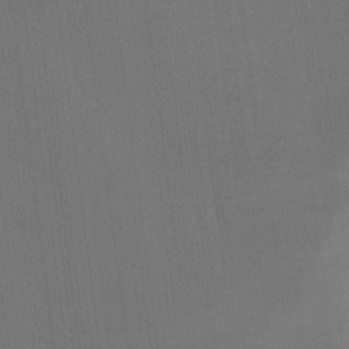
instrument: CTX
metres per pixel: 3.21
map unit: Ave
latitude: -6.7463
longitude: -122.2334
